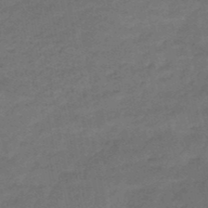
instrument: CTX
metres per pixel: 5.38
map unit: HNb
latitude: -51.4454
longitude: -39.3859
